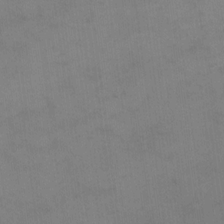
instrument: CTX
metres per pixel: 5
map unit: eHh
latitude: 17.7828
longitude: -66.4034
